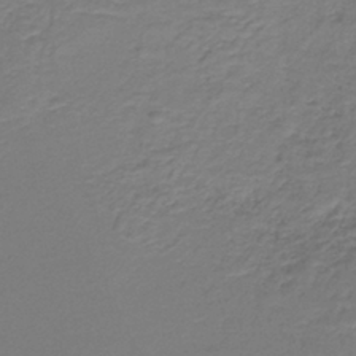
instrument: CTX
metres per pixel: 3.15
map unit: HNb
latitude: -39.0487
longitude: 50.1039
